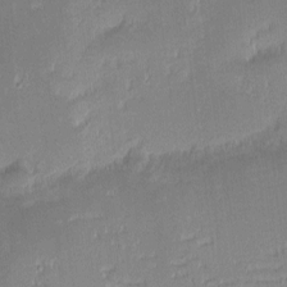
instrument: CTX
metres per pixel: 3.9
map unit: eHh
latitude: -2.4440
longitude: -84.6680
